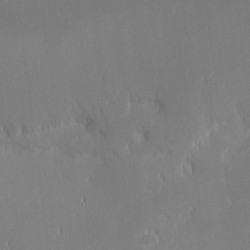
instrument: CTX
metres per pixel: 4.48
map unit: eHh
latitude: -2.3684
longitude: -84.0822
